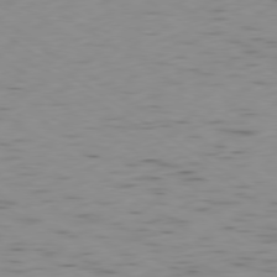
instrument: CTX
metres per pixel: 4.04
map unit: Ap
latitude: -79.5777
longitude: -72.2523
